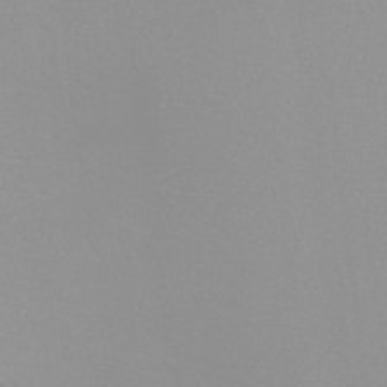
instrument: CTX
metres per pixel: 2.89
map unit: eHh
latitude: -8.3495
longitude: -70.7435
